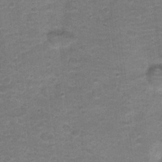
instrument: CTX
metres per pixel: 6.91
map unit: Nhu
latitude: 3.7827
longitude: -17.7260
